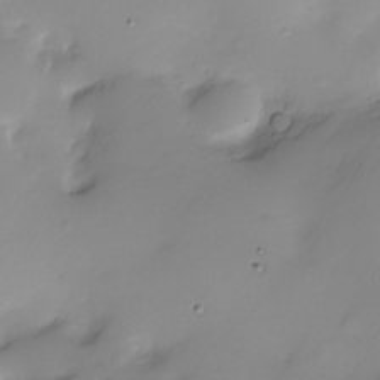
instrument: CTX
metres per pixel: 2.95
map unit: Nve
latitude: -22.0472
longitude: 107.1998
